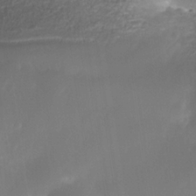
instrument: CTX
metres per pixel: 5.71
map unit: Nhe
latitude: -35.4076
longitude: -145.5560
